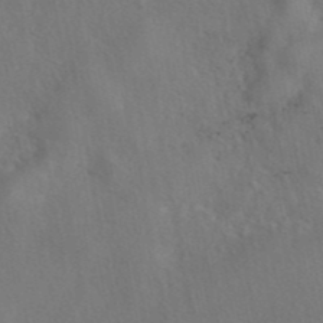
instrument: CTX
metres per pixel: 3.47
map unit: eAb
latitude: 42.4790
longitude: 105.1242
